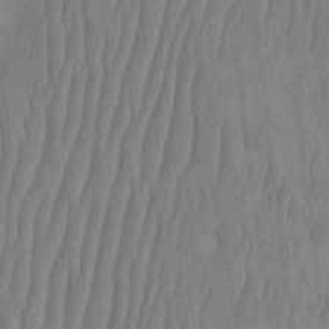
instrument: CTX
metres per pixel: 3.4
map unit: HNhu
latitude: -3.2186
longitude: 14.3118
